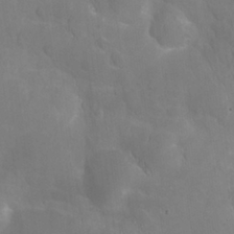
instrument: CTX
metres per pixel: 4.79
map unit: Nhu
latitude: 27.2348
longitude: -55.9528
